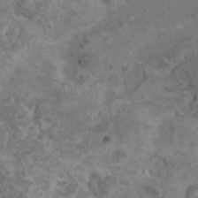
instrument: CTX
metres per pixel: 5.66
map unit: HNhu
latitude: 7.1970
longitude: -1.0269
